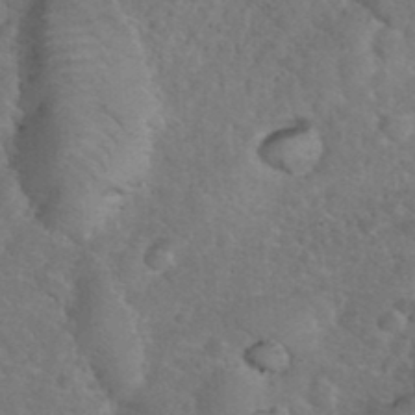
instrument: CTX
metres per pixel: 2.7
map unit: eHh
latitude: 36.3845
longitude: -64.9514
